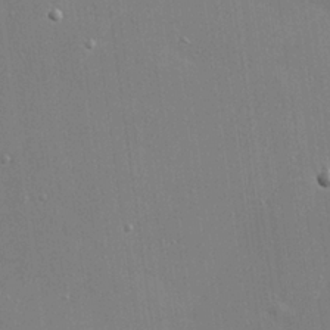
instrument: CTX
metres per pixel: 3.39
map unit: Hve
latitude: 25.6127
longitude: -90.3845
